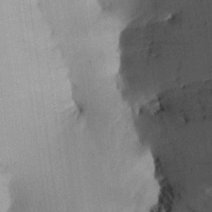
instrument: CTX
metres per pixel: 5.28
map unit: Aa
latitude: 20.2145
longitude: -147.2348
